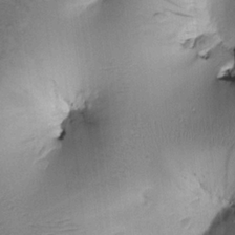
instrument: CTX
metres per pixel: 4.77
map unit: Htu
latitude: 0.2333
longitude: 172.8219
